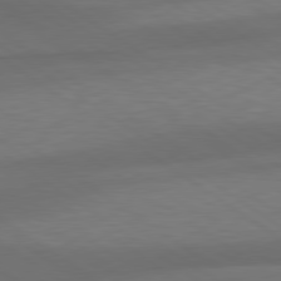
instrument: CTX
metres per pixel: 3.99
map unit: lApd
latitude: 79.5182
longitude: -90.7435
